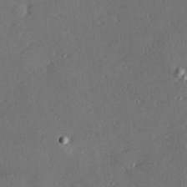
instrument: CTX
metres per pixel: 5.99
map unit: Hve
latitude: 27.3293
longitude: -91.1403
